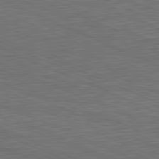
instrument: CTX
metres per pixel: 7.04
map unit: Hpe
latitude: -82.1795
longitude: 19.0864
